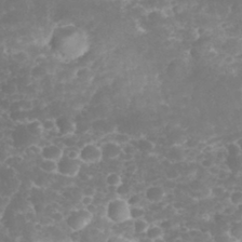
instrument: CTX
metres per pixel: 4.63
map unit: eHh
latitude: 32.4979
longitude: -63.3293
